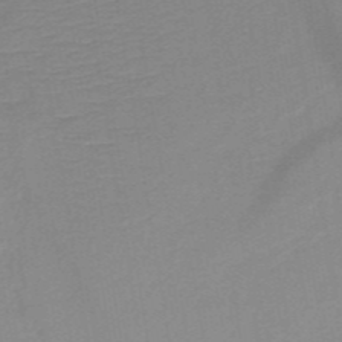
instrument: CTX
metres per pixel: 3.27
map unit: HNb
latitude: -49.1809
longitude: -45.2915
